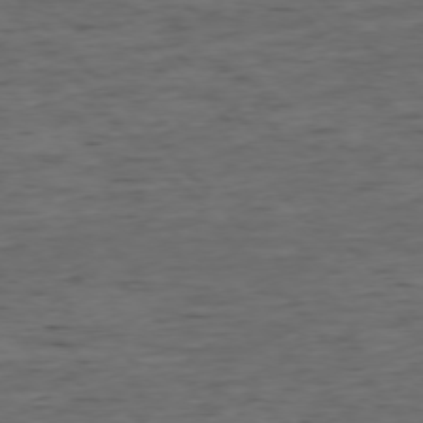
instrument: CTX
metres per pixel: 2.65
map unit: Ap
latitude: -76.4062
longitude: -91.8016
